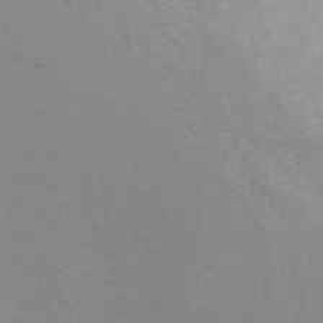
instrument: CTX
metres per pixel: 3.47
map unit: Ht
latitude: 11.8206
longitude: -33.2915
